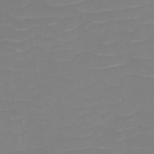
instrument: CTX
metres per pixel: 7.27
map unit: eHh
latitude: -3.8611
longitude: -75.9906
